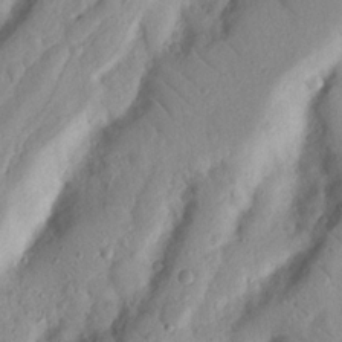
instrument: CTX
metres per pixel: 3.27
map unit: Nhu
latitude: 19.2537
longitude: -77.1970
